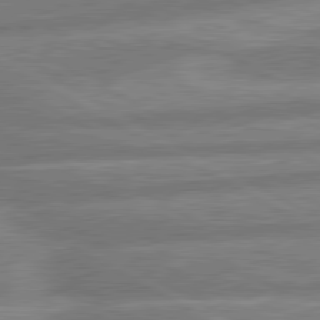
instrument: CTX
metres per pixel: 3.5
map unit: lApd
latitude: 80.5168
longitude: -166.4412
